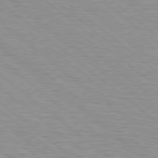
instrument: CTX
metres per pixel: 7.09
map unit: Hpe
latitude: 78.7813
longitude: -140.7435
